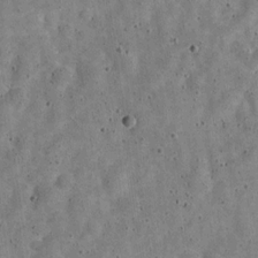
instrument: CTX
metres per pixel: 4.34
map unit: Nve
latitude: -25.0675
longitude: 105.3887
